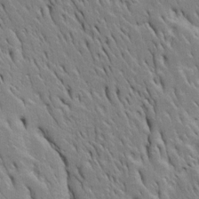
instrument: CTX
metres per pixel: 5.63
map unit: Htu
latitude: -4.4251
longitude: 151.1053
